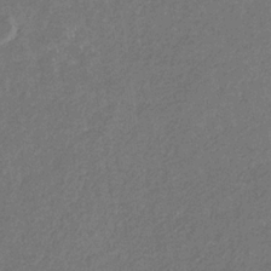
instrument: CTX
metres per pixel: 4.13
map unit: eHb
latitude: -30.8786
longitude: 69.9556
